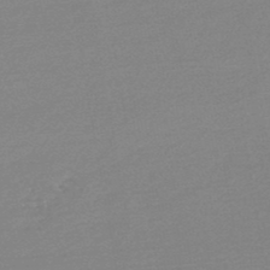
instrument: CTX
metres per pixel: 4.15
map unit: HNb
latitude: -48.0661
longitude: 57.8422
